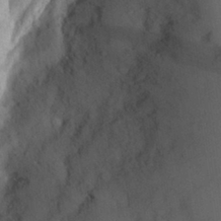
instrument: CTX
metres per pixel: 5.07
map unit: Aa
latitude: 27.4804
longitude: -146.5546
